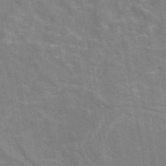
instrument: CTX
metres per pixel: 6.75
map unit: eAb
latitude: 46.6491
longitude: 116.8974
